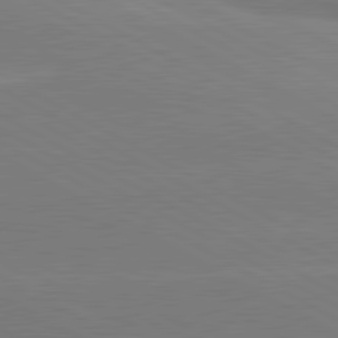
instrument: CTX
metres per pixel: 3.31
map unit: lApd
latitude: 80.9892
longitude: -152.9325
